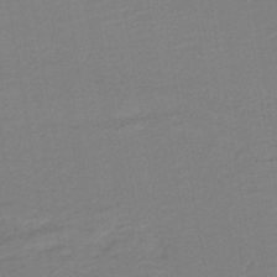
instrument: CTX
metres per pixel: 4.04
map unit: HNb
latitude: -42.0661
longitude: 51.3321
